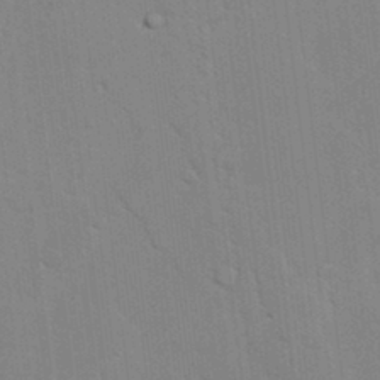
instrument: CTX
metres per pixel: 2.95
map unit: lAvf
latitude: 24.5545
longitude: -111.6505
